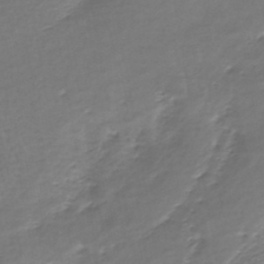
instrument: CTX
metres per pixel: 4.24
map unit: HNhu
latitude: -43.7666
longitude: 101.0486
